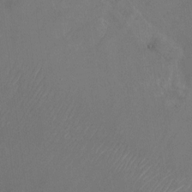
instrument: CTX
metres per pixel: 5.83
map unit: Nhu
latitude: -23.7856
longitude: -70.8380
